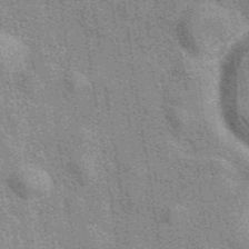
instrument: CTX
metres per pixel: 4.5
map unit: eAb
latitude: 40.2711
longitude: 107.2565
